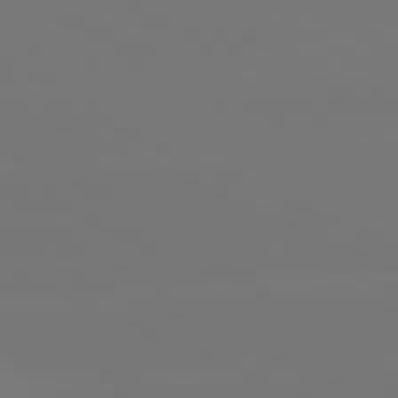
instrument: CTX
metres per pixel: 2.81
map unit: lApd
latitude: 81.3482
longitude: -149.8017
